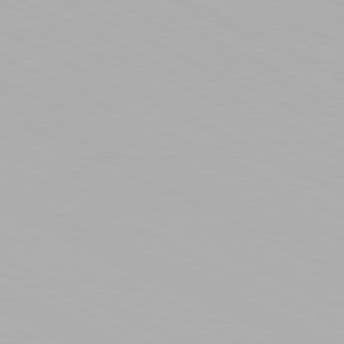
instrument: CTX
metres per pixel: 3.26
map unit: Hpe
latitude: -81.4455
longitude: 18.5385
